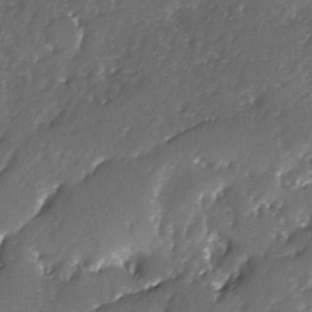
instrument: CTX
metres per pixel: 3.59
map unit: Ave
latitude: -7.9178
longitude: -117.5938
